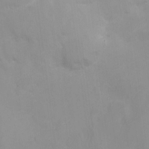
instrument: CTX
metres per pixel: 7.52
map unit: Ht
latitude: -16.4818
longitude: -44.1955
